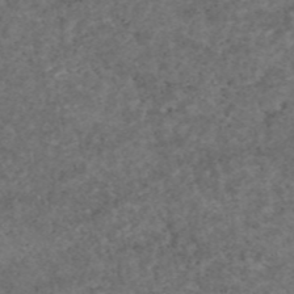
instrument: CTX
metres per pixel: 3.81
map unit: eAb
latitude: 45.3481
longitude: 115.2187
